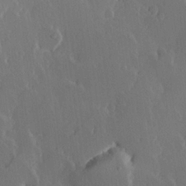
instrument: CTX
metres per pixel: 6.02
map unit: Hve
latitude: 22.8002
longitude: 146.6707
